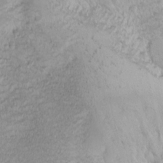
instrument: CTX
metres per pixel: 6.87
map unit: Nhu
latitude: -5.0108
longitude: -86.3089
